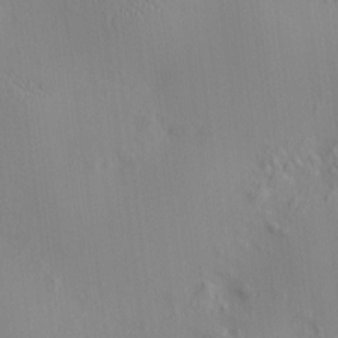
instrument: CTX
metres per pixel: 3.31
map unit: HNhu
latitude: 11.1403
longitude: 10.2362
